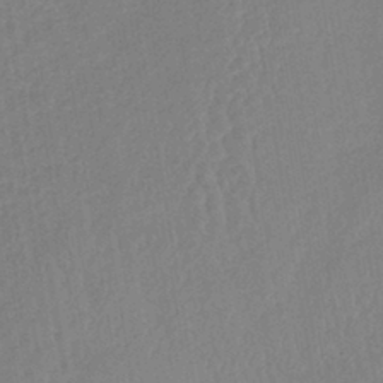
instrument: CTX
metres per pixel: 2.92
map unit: lHb
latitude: -40.8030
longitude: 67.9178
